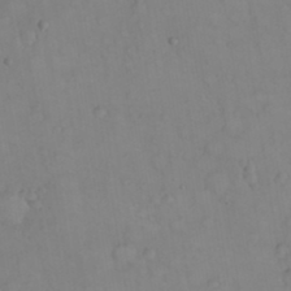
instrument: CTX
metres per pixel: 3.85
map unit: Nhu
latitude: 23.8583
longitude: -62.4790
